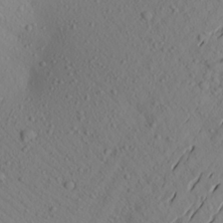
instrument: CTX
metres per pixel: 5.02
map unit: Aa
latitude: 23.1214
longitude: -146.9325
